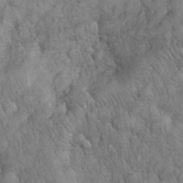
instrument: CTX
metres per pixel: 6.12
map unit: eHh
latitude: 32.3845
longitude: -66.3089
